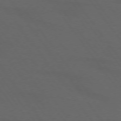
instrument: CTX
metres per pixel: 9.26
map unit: lApd
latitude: 73.9906
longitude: -72.4223
